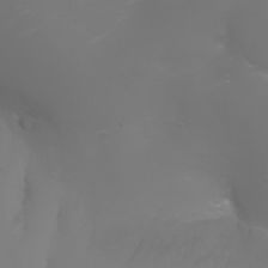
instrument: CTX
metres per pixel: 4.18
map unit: Nhu
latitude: -7.0297
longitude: -79.4427
